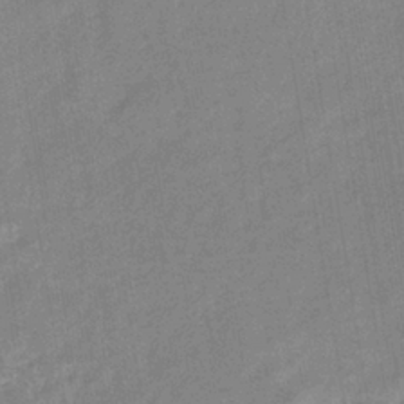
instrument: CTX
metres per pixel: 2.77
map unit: eHb
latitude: -35.0675
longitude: 74.3118
